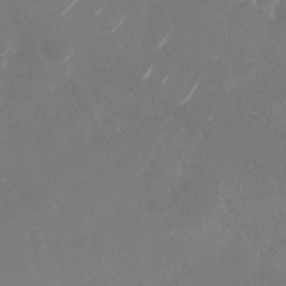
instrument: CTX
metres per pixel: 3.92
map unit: Nhu
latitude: -29.1431
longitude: -70.6301
